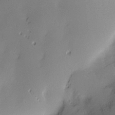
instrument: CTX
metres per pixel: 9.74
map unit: Nve
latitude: -9.3698
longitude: 174.4817
